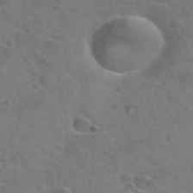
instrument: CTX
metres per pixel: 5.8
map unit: Hto
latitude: 34.4412
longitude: -51.5371
